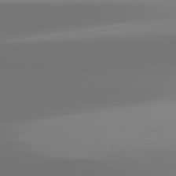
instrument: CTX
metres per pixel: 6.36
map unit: lApd
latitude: 82.1577
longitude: -149.5560
